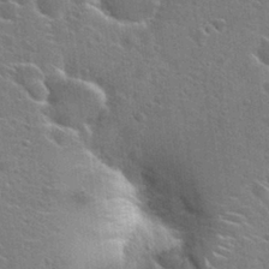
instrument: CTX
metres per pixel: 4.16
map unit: Hto
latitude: 27.2915
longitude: -45.4048
